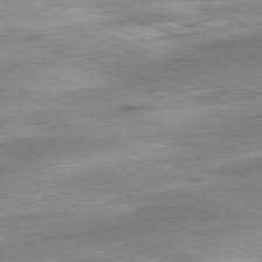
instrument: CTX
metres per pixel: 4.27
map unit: Ap
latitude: -81.7667
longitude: -80.8191
